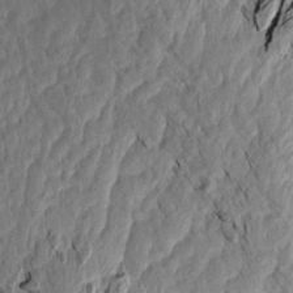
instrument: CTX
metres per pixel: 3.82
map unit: Aa
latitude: 14.0633
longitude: -144.1955
